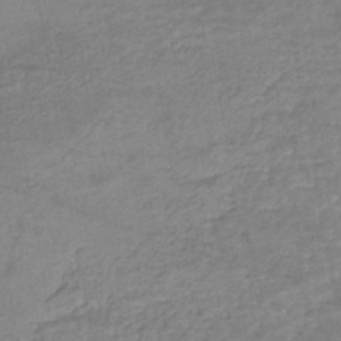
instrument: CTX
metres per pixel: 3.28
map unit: HNhu
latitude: -43.8800
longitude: 102.2928
